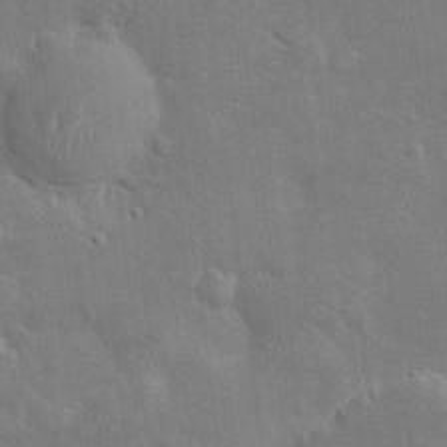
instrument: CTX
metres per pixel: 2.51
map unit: HNhu
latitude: 8.4601
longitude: -3.1970
